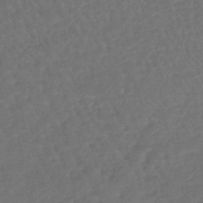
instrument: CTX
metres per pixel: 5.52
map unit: lHb
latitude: -43.0297
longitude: 69.0486
